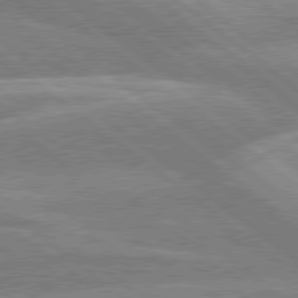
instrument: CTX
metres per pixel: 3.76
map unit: Hpe
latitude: 79.3482
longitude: -152.8380
